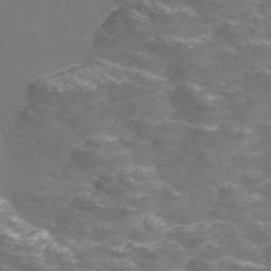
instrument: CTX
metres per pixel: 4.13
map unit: Nve
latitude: -56.6329
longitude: 52.6140
